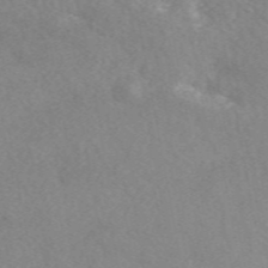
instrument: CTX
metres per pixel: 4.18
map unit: eAb
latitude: 49.4237
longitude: 118.6896
